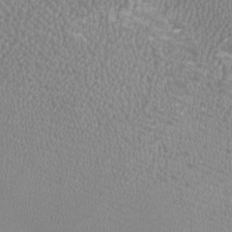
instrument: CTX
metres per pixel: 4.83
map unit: HNhu
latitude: -3.3698
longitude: -1.8205
